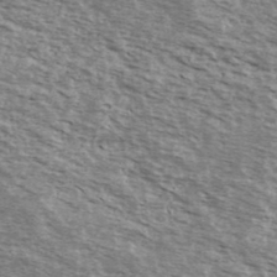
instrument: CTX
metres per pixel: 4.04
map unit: Ave
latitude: 38.9891
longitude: -109.5182
